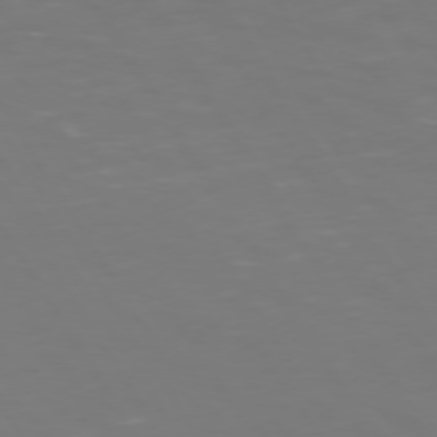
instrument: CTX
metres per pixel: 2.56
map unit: Hpe
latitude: 73.2915
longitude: -126.6113
